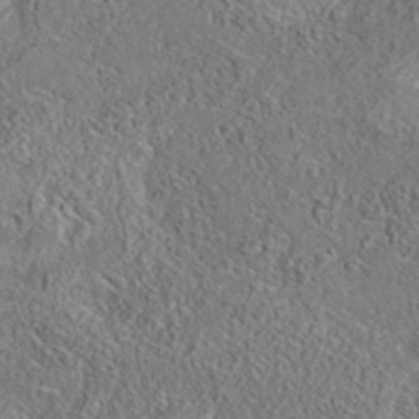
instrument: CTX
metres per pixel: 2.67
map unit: eAb
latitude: 35.6316
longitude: 108.5952
